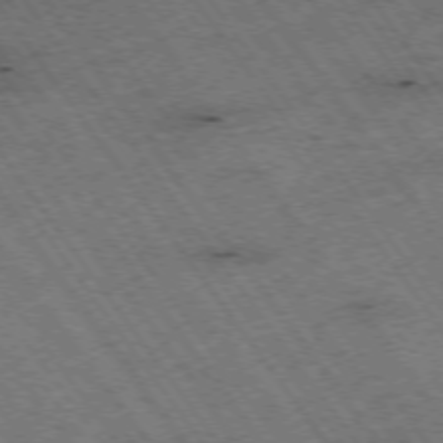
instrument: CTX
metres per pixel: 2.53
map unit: Hpe
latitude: -75.0298
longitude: 4.0094
